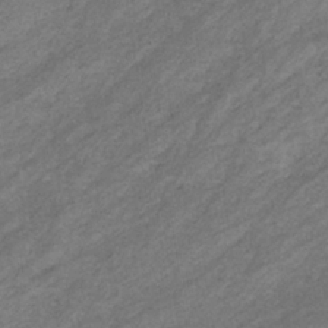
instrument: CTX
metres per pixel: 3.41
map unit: eHb
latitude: -32.6519
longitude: 70.6896
